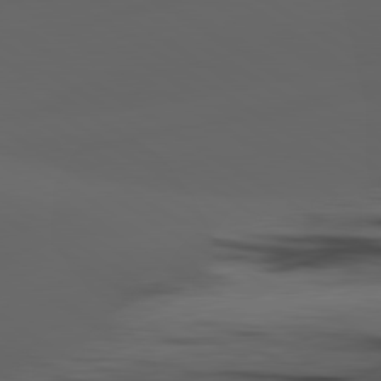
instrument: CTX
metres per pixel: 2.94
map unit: lApd
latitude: 80.6490
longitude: -85.6316
